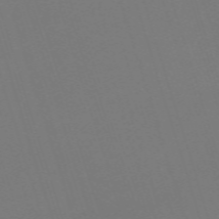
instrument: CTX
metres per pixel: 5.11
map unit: eHh
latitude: -62.9919
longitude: 51.2376
